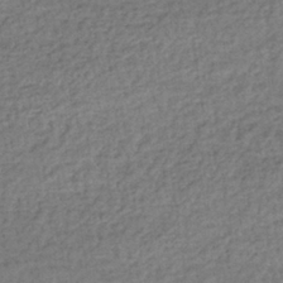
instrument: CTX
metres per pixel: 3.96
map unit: lHb
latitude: -35.8422
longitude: 66.1606
